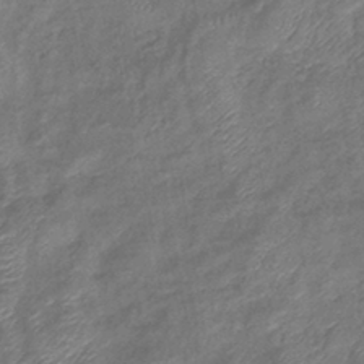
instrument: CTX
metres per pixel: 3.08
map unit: eHb
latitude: -39.8989
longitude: 79.0864
